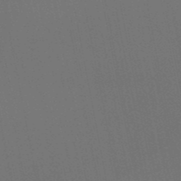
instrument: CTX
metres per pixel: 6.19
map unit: HNb
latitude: -51.6344
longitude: -47.0648
